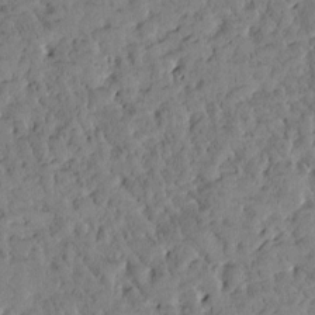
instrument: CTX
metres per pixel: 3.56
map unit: Htu
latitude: -2.9919
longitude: 176.1228
